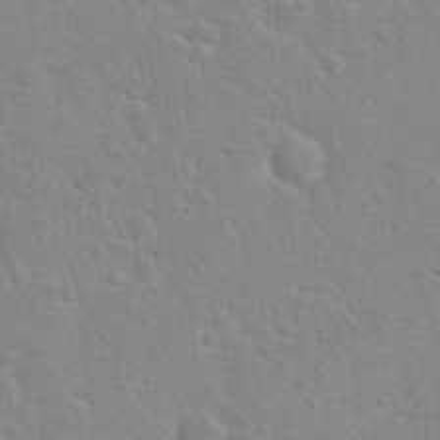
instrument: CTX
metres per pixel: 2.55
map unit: Hto
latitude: 21.5560
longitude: -47.4427
